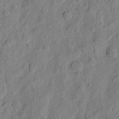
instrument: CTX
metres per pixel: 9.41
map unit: eHh
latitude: 7.8961
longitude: -75.1592
